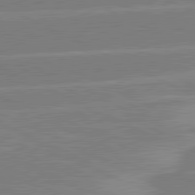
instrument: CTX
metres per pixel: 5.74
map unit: lApd
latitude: 81.0458
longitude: -125.1970
